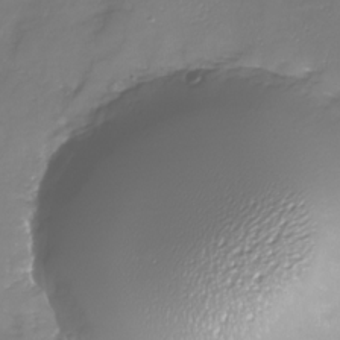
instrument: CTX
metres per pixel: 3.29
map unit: Nhu
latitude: -25.9745
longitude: -57.7638
